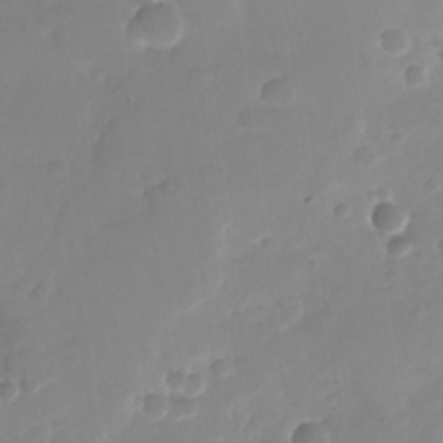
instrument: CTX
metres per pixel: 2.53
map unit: Nhu
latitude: -26.6896
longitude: -71.7072
